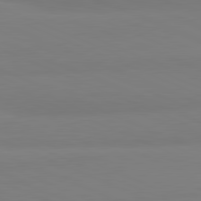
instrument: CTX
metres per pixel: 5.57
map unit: lApd
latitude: 81.8961
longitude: 177.7667
